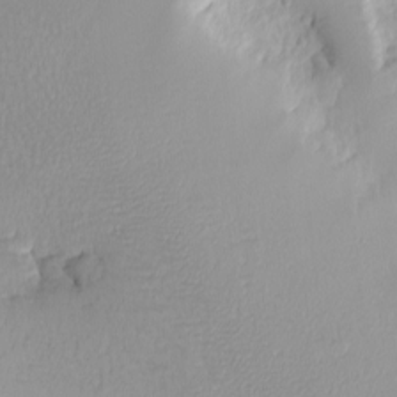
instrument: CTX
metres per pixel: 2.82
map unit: eHh
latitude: -8.0094
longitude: -69.9339
